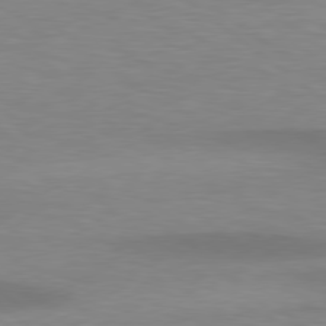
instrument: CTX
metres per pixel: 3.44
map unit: lApd
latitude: 78.7813
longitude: -47.4994
